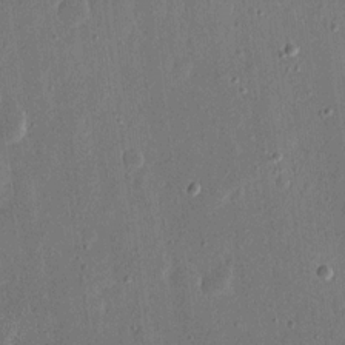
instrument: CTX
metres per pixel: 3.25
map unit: eHh
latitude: 16.1578
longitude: -70.4412
